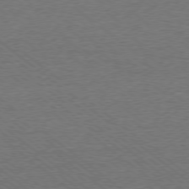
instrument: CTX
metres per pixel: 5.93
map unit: Ap
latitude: -78.4440
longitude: -82.1955
